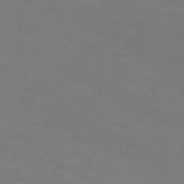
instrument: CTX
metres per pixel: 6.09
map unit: HNb
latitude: -48.4251
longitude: 58.5195
